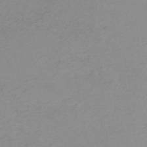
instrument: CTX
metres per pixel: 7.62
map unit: HNb
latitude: -52.1416
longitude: -51.5371
